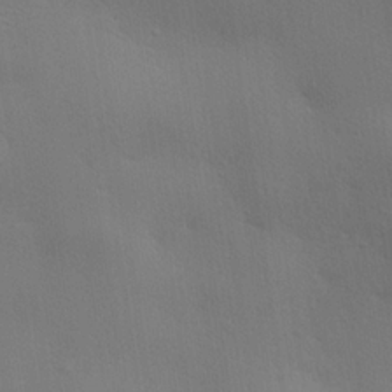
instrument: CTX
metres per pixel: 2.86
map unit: lHvf
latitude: 23.0458
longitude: 141.0108
